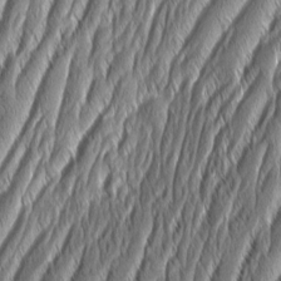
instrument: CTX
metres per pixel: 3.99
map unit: Aa
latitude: 8.0633
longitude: -130.9325
